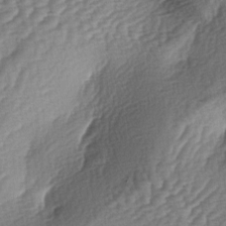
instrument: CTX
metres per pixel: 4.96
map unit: lAa
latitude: -3.9556
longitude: -127.7261
